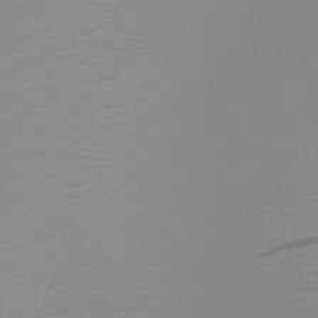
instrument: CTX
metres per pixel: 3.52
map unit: HNb
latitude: -45.4265
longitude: -43.9528
